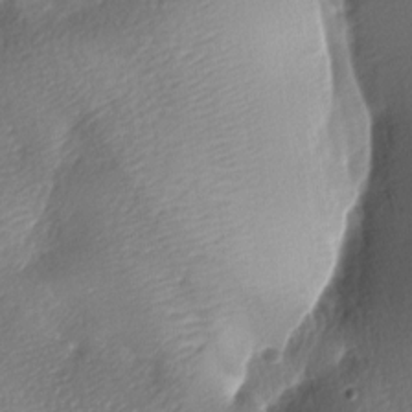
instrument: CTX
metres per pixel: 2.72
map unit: lAa
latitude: -8.3495
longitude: -127.2726
